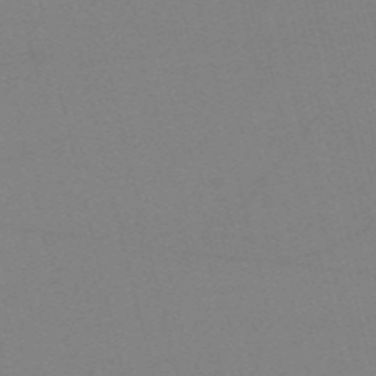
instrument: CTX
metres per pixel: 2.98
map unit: HNb
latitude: -55.4832
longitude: -41.5560
